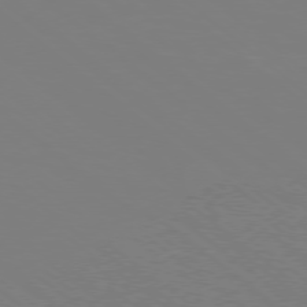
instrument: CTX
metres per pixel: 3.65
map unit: Ap
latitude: -78.6518
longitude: -64.1956
